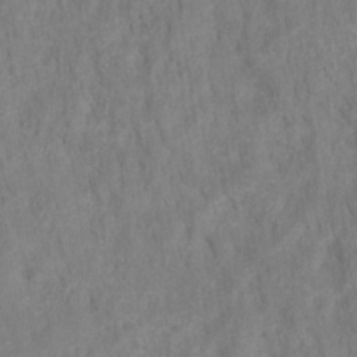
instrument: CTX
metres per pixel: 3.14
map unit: HNhu
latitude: -28.0283
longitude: 73.2754
